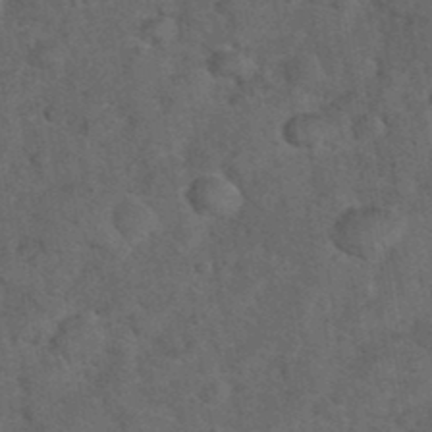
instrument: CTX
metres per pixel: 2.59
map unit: eHh
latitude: 37.6694
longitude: -66.9513
